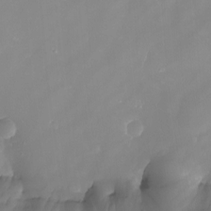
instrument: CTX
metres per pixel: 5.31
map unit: Nhu
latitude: -5.1620
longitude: -77.5371
